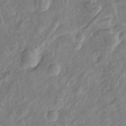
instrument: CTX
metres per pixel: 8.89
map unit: Htu
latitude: -6.1606
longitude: 152.5195
